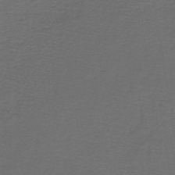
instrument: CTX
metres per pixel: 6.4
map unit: lHb
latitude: -43.8233
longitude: 56.8408
